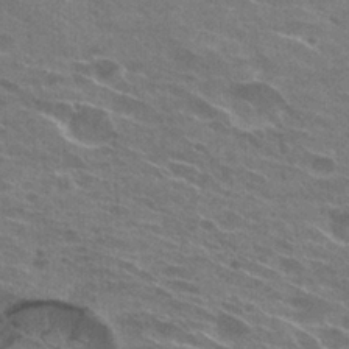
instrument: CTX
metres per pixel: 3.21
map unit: Hto
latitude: 25.7827
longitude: -43.6505
